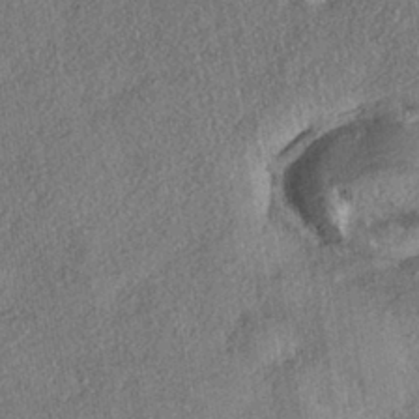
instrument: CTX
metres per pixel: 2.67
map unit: eHh
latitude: -41.7855
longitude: 121.5966
